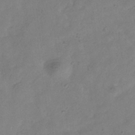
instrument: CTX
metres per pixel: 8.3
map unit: Hve
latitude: -34.2739
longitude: 89.7666
